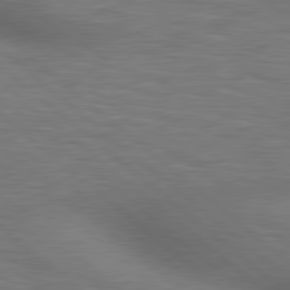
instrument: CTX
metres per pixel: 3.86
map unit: lApd
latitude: 80.3278
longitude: 119.8611
